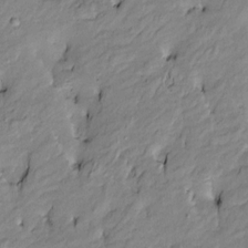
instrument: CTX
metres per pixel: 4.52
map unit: Htu
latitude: -9.5966
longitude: 176.7274
